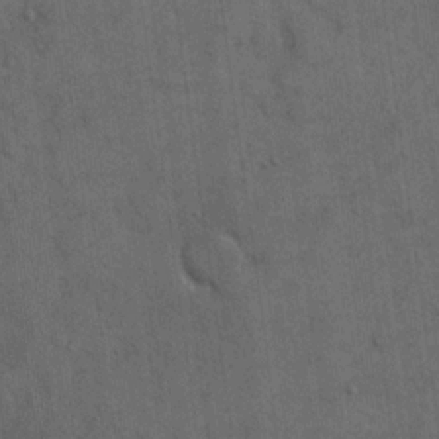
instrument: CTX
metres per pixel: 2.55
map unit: eHh
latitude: 19.1214
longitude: -63.7261
